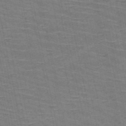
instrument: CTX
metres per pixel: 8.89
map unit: HNb
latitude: -53.7099
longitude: -45.2537
